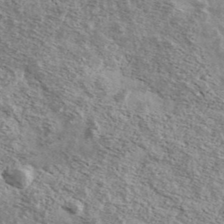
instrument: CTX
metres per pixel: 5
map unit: Ave
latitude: 39.1781
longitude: -108.4979
